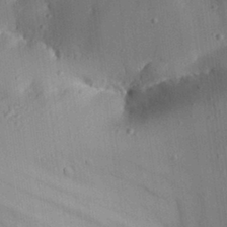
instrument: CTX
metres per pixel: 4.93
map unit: Aa
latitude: 30.4979
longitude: -132.8569
